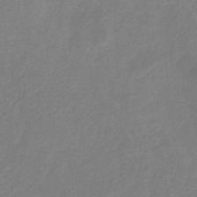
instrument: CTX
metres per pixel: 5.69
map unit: HNhu
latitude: -29.5777
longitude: 67.6533
